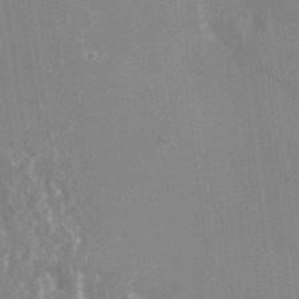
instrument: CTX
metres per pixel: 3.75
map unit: Nhu
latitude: -25.1998
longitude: -73.2537
